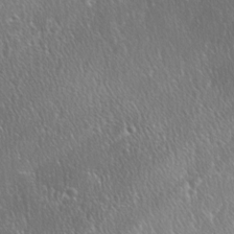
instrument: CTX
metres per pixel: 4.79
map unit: Ave
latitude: 0.1766
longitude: -113.5560
